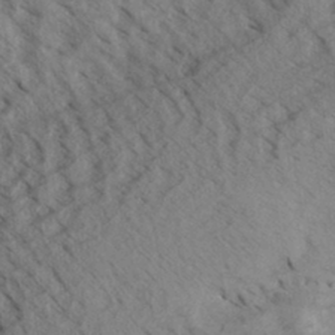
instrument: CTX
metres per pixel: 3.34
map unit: Aa
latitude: 32.6490
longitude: -138.5168
